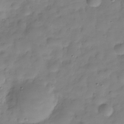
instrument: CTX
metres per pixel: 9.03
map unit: Hve
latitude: -29.7856
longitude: 93.9367
